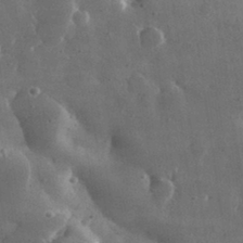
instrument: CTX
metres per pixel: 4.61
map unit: lHvf
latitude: 31.4616
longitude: -88.8947
